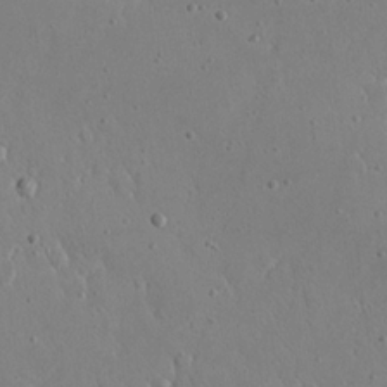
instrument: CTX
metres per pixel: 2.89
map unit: eHh
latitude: 21.6694
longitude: -68.8569
